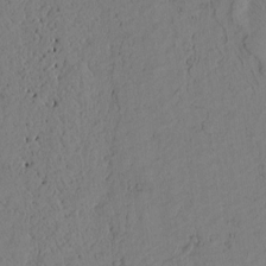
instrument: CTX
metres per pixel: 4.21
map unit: Htu
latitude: -3.5777
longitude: 170.1795
